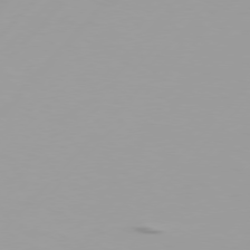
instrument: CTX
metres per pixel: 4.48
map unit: Hpe
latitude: 75.8017
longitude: -128.1011
